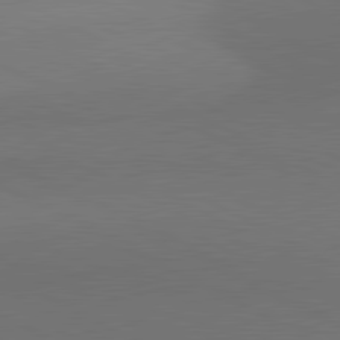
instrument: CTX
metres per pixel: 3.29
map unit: lApd
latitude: 81.3671
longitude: 155.3132
